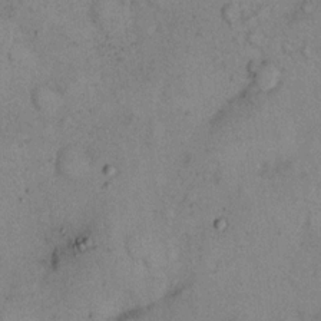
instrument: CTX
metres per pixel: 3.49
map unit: eHh
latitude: 17.3860
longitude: -62.6491
